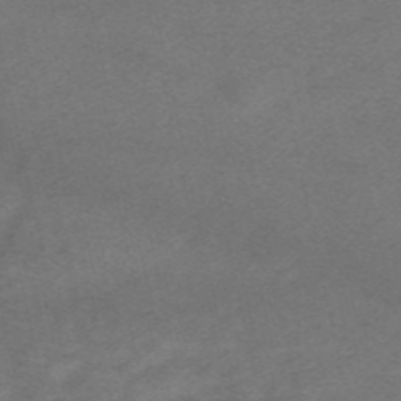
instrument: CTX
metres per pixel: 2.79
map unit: HNhu
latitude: -40.1983
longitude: 104.0094
